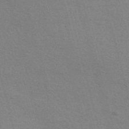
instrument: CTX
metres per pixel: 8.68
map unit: Nve
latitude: -57.0675
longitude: 60.8975
